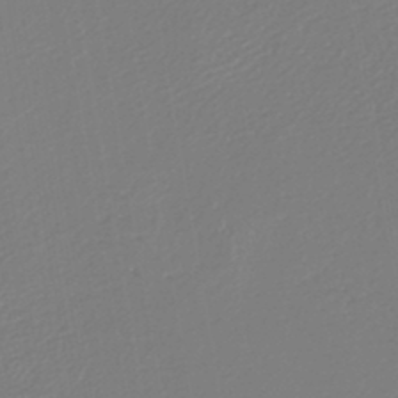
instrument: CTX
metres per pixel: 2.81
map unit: lHb
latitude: -45.1998
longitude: 60.0283
